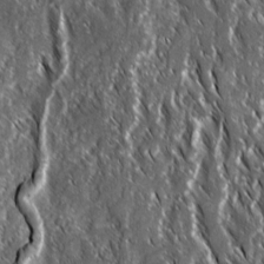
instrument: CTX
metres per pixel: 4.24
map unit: Ave
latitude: 15.1970
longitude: -134.0255
